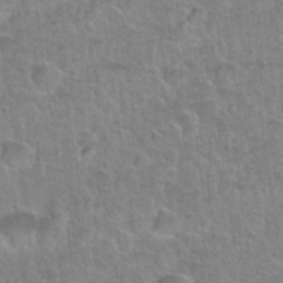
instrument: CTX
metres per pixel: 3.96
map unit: Nhu
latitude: 31.3104
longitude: -51.7638
